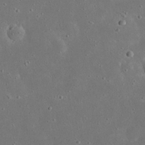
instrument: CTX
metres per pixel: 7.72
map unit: eHh
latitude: 23.7261
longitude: -67.4993
